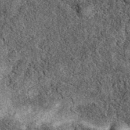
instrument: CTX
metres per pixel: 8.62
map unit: eAb
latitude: 39.4804
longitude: 111.6155
